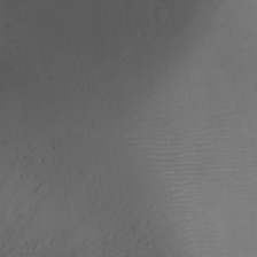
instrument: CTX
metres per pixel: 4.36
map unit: Ht
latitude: -15.8234
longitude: -40.9135
